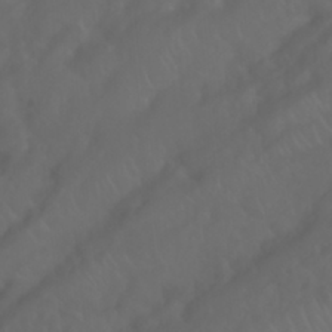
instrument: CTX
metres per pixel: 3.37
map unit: Nhu
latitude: 22.9136
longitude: -65.2537
